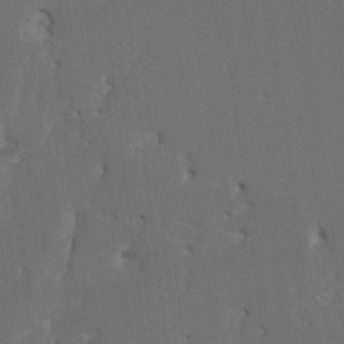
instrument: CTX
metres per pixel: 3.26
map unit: HNhu
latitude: 5.7261
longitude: -5.5938
